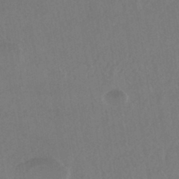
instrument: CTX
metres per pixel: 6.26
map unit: HNhu
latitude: -44.0472
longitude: 94.5007
